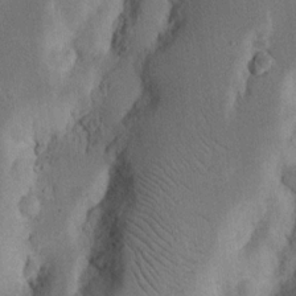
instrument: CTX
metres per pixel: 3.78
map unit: Nhu
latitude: 16.7057
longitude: -74.7624
